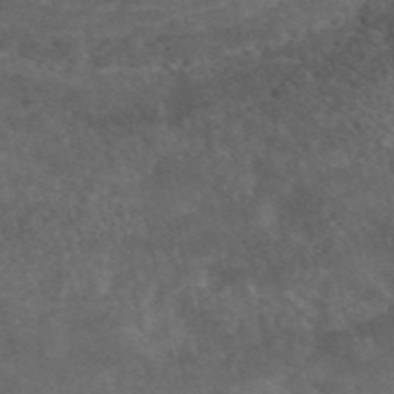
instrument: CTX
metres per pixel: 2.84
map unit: eAb
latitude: 46.3468
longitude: 114.9164
